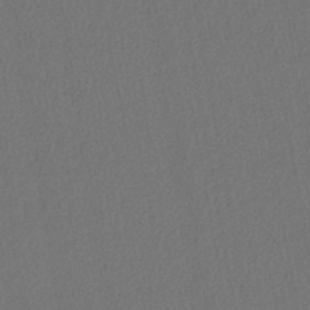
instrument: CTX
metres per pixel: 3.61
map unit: lHb
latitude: -43.5399
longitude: 68.2739
